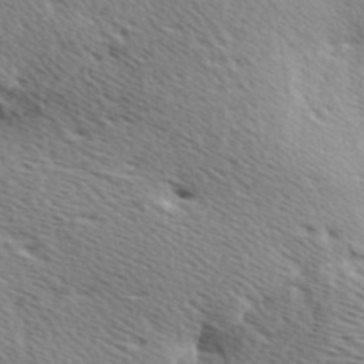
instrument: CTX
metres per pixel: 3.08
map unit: Ave
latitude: 10.3845
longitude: -107.0458
